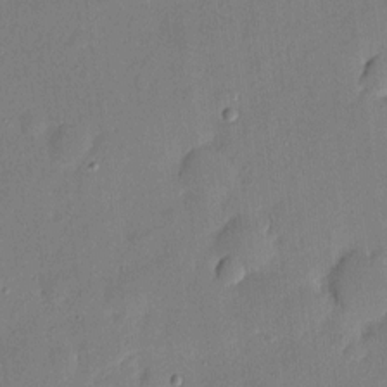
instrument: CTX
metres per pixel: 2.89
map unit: eHh
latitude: 5.3293
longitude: -72.4412
